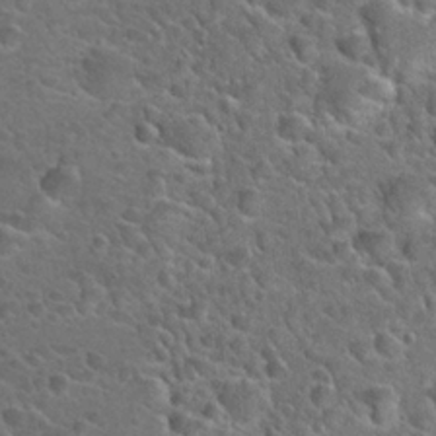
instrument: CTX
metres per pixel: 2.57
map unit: Hto
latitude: 23.8205
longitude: -50.1011
